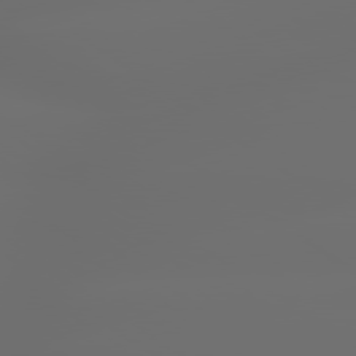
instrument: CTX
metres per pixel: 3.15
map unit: lApd
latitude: 79.6505
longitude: -139.0836
